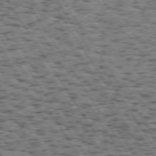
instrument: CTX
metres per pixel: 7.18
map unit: Hpe
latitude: 73.6505
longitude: -131.8773
